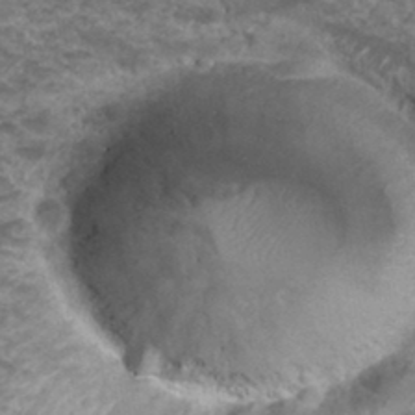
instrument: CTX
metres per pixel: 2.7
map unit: Hto
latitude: 34.9324
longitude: -47.6127
